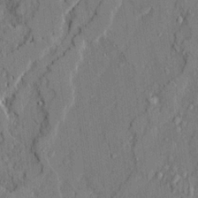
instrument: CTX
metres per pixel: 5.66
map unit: Ave
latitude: 21.3671
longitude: -129.4993
